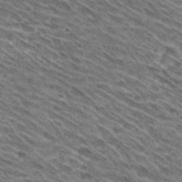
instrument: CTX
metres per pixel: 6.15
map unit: Hto
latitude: 30.3279
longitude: -45.4237
